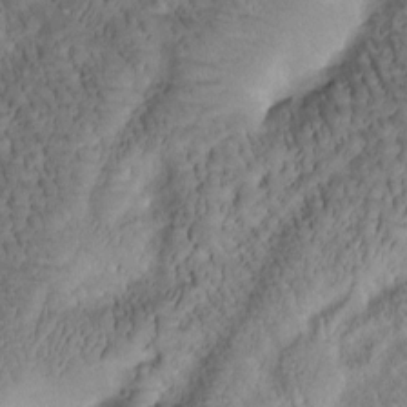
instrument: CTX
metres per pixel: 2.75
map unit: Htu
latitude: -1.2187
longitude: 170.9353
